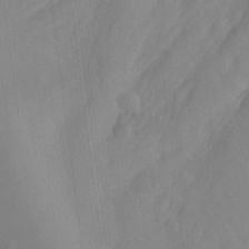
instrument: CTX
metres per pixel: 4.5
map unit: Hto
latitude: -8.0094
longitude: -41.4237
